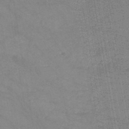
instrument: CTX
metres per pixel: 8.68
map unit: HNb
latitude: -46.7652
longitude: -36.6680
